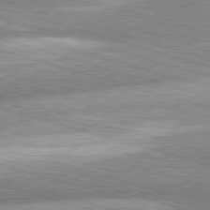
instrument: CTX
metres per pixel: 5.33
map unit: lApd
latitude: 81.2348
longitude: -162.6869
